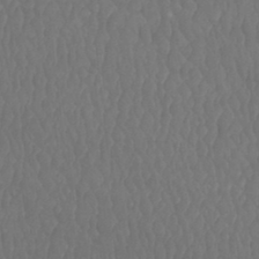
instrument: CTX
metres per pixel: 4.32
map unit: Htu
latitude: -9.1809
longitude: -76.2333
